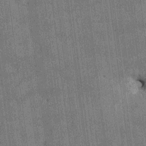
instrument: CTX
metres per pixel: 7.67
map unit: HNhu
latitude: 0.7246
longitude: -5.9717
